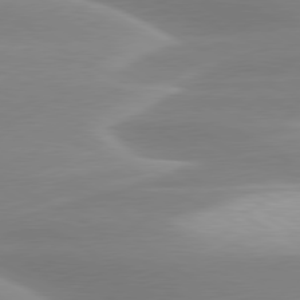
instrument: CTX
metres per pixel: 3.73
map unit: lApd
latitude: 79.5182
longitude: -115.2725
